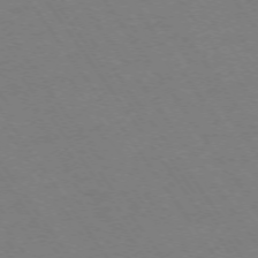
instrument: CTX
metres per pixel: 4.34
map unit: Ap
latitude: -74.0850
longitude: -70.3278
